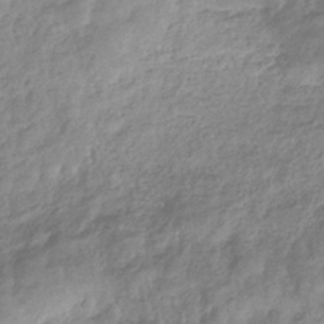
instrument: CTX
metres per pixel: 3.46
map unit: eHb
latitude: -37.2753
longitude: 81.0676
